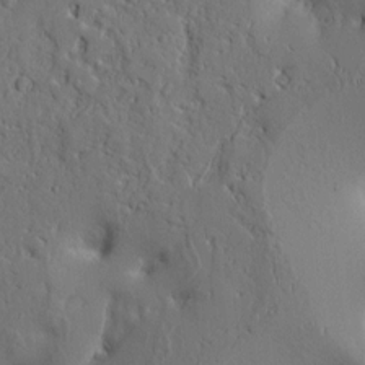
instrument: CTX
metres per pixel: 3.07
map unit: Aa
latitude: 9.6883
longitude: -130.0633
